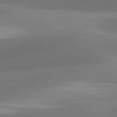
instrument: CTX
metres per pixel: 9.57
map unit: lApd
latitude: 81.2348
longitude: 129.7856
